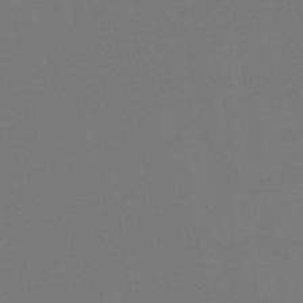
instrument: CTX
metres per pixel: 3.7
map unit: lHb
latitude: -47.9745
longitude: 65.3132
